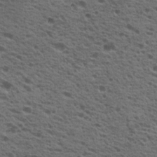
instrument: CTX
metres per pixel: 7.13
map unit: Nhu
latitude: 19.5749
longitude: -31.1592
